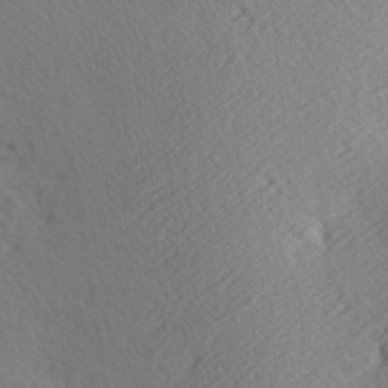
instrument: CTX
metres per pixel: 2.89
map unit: Hve
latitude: 2.9702
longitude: -124.1388
